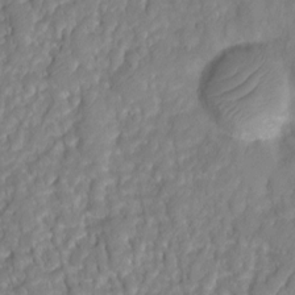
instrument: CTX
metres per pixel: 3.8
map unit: Ht
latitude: 2.5357
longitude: -35.0458
